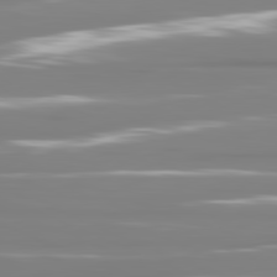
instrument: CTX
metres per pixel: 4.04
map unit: lApd
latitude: 81.3293
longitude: -138.4034
